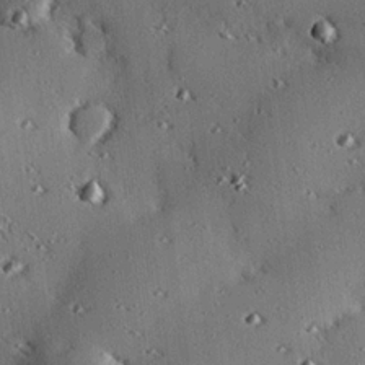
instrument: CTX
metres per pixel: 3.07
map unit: eHh
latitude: 22.6679
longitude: -90.3656
